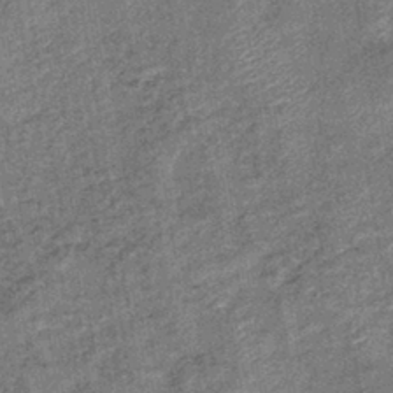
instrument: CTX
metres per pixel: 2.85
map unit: eHb
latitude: -39.9745
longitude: 79.3509
